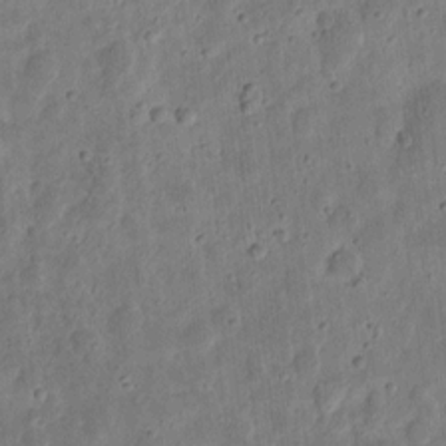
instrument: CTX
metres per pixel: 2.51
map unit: eHh
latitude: 9.8583
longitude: -73.3671
